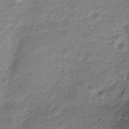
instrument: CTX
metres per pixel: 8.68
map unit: Nve
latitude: -22.8030
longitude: 104.5573
